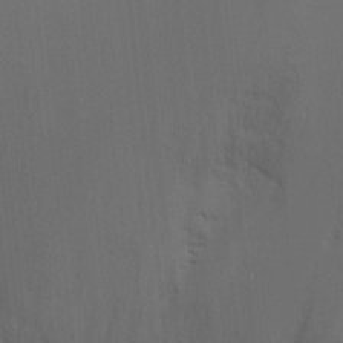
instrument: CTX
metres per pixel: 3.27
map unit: Ht
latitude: -8.8975
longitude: -30.8947
